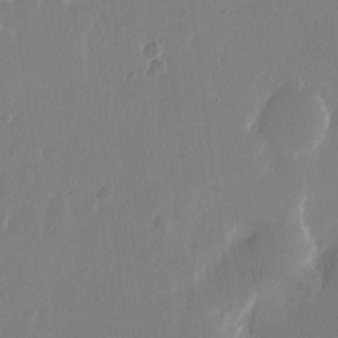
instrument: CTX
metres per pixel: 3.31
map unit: eHh
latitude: 15.0459
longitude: -70.0444
